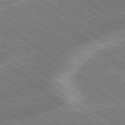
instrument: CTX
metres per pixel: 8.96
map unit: lApd
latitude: 79.0459
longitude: -171.0269
